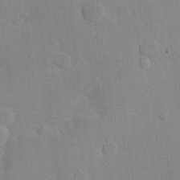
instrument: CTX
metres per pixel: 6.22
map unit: Hve
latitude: 26.1011
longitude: 151.1620
